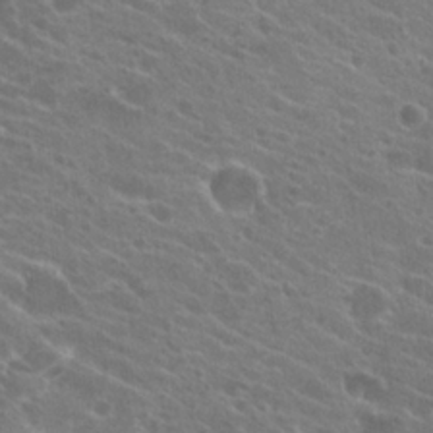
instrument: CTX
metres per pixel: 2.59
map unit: Hto
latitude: 23.1214
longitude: -39.1025
